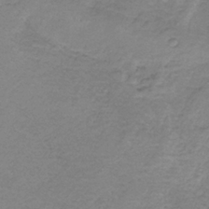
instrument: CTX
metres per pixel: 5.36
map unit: HNb
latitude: -35.1620
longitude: 56.2739
